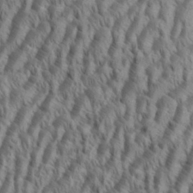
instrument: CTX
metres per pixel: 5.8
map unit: Aa
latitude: 34.2144
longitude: -138.1389
